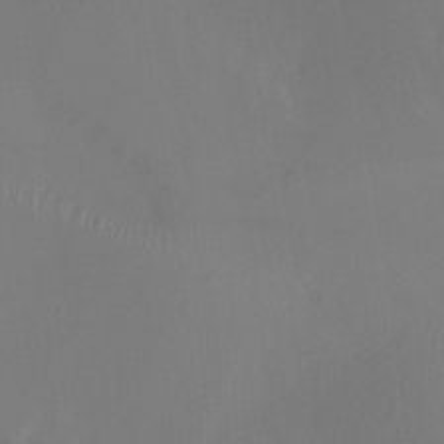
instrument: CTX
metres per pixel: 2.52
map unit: Nhu
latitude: -7.6722
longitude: -52.2334
